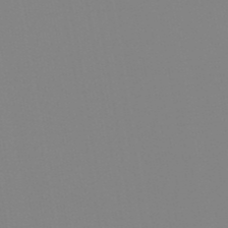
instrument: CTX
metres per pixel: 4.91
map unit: eHb
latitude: -50.1228
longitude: 73.9178
